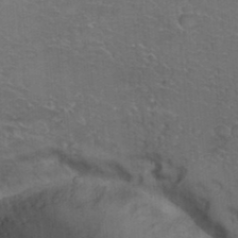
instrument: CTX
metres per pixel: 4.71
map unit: Hto
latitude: 36.2901
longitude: -46.7247
